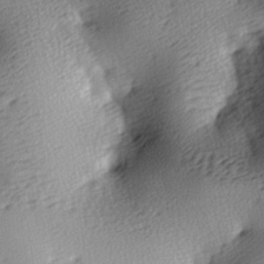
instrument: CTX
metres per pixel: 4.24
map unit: lAa
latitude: -9.6911
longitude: -125.4048
